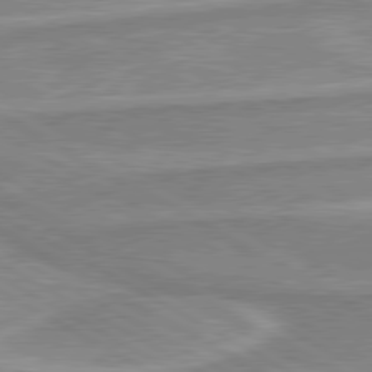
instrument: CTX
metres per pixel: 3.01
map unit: lApd
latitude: 80.1389
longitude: -173.8394
